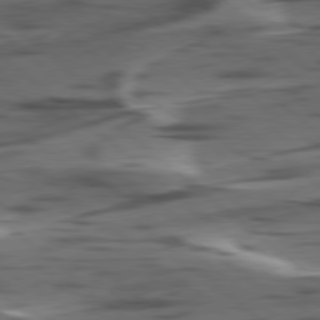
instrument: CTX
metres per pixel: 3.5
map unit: lApd
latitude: 78.6491
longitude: -49.7261
